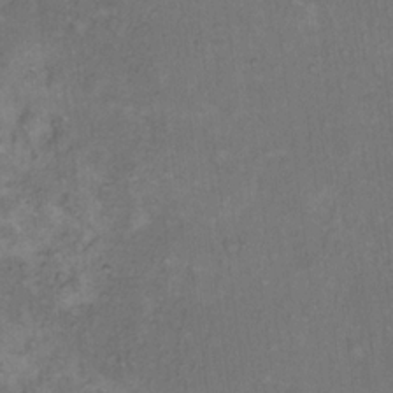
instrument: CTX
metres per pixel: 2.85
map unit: Hto
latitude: 12.3090
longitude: -60.6112
